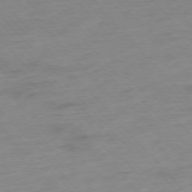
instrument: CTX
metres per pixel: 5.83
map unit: Hpe
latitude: -76.4818
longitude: -14.3657
